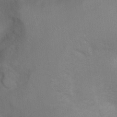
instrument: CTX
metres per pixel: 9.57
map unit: Ht
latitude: 4.1956
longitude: -28.8380
